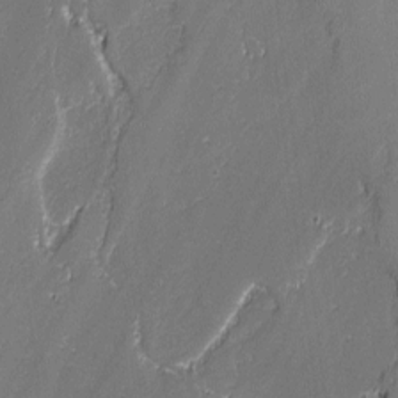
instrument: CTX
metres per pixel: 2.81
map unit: lAvf
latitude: -0.2740
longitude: -108.7246
